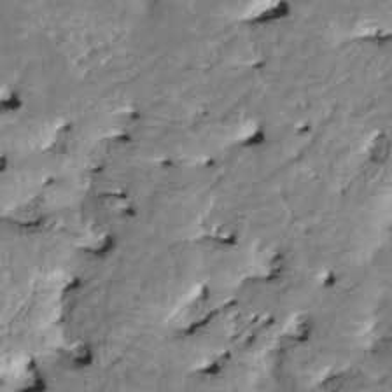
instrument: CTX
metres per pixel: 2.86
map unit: HNhu
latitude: 2.8569
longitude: 8.7841
